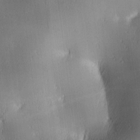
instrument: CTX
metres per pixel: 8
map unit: lAa
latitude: 2.5923
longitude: -117.3671
